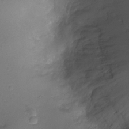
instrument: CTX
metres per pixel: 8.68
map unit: Ht
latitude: -7.7288
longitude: -21.1781
